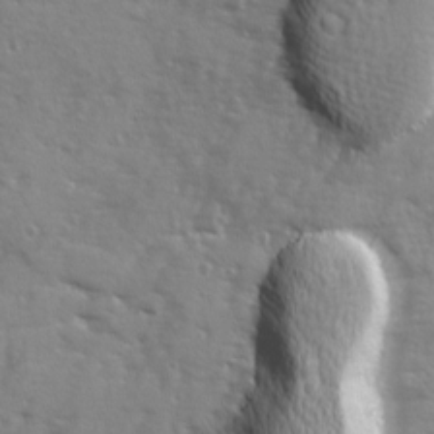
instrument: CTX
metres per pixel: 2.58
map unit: Ave
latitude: 12.7813
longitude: -101.9339
